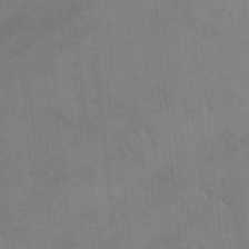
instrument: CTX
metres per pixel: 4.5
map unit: HNhu
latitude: 2.4790
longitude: 9.4454
